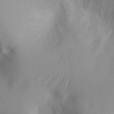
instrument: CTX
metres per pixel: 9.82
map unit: Ht
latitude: -1.1998
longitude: -21.0081
